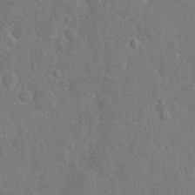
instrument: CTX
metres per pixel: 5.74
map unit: Hto
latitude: 10.5924
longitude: -35.7638
